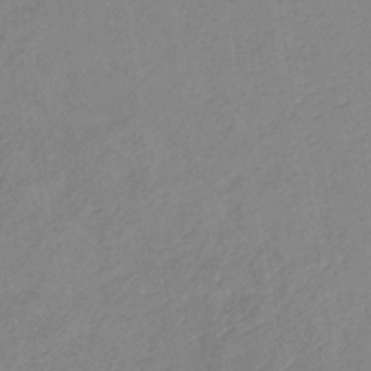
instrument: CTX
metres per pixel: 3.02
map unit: lHb
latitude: -37.1053
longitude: 72.3684
